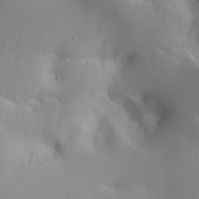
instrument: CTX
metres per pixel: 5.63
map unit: lAa
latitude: 20.2145
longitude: -138.3467
